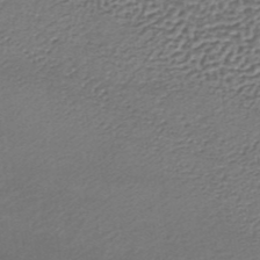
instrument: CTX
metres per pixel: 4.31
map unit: lHb
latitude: -35.8422
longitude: 60.4629
